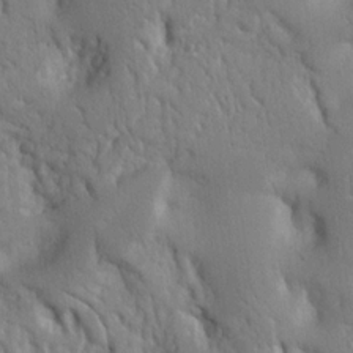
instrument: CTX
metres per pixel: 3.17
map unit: Nhu
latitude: 14.9325
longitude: -78.4790
